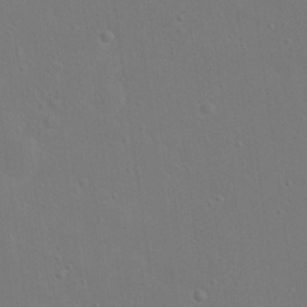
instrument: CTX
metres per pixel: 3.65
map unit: Nhu
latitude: 17.7828
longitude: -30.0822
